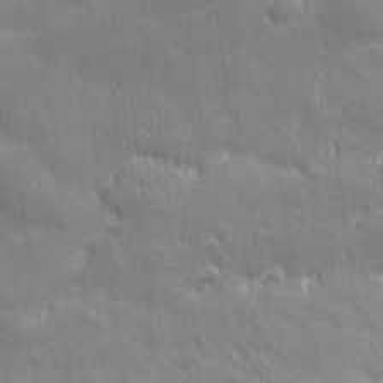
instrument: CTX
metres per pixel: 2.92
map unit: Nhu
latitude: 3.3481
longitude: -75.2915
